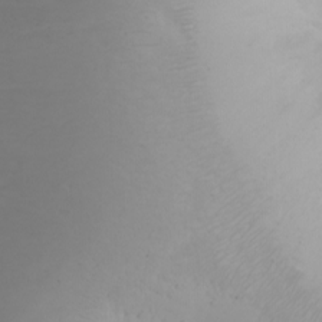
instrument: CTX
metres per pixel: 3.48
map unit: Ht
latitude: -1.2187
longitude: -61.5560
